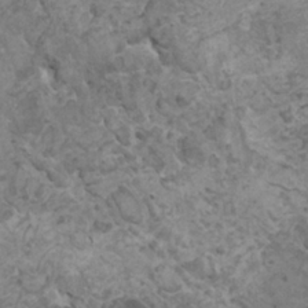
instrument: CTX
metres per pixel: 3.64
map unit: HNhu
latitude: -0.9542
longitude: 2.3117
